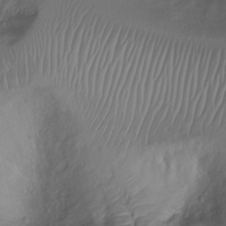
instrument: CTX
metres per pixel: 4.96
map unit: Ht
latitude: -2.5951
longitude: -29.2348
